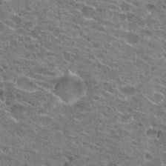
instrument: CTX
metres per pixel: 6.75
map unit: Hto
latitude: 21.7072
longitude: -42.3845
